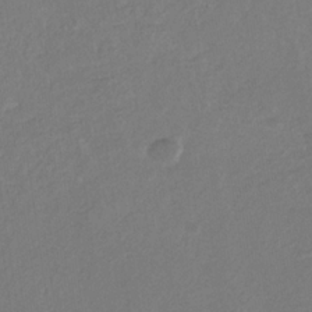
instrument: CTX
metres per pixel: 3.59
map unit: eHb
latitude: -30.5573
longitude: 67.8989
